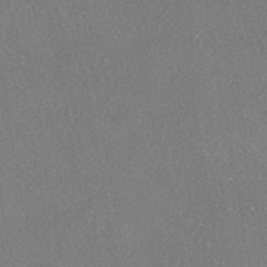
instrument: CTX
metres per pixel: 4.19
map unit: HNhu
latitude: -40.2739
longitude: 102.5952
